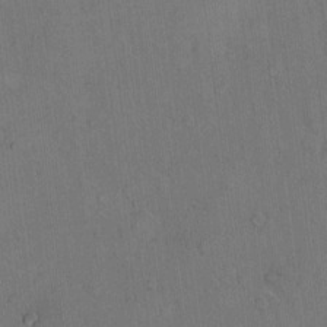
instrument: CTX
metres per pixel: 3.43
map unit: Hto
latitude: 9.9528
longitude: -61.0836
